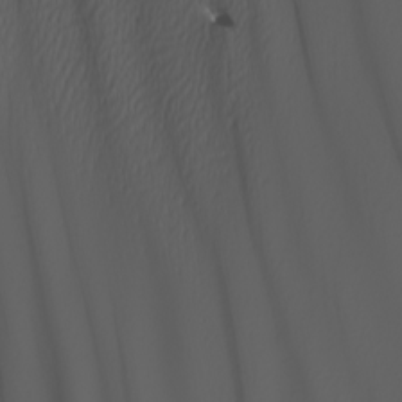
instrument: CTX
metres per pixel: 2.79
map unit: Nhu
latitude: -6.8975
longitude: -95.6505
